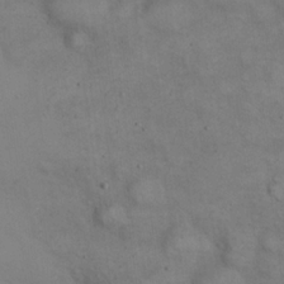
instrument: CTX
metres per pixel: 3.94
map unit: eHh
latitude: 21.8017
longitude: -61.5182
